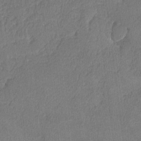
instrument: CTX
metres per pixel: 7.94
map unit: lHvf
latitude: -13.0298
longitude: -100.5924
